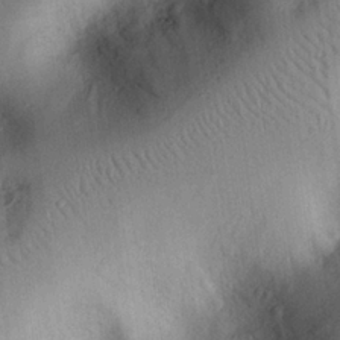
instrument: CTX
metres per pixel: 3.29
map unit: eHh
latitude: 25.7260
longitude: -76.2144
